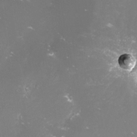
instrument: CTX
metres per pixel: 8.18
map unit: lHvf
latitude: -14.5763
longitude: -100.2712
